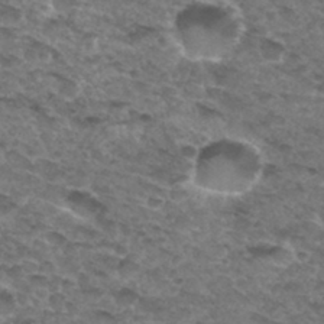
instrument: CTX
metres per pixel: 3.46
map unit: Hto
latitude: 32.0444
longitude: -48.2522
